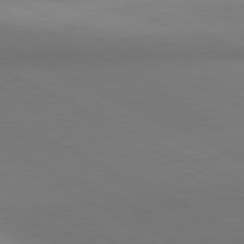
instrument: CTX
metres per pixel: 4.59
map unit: lApd
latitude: 81.0836
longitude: 145.1998
